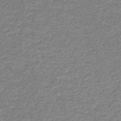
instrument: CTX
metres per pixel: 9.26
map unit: lHb
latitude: -45.0864
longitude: 60.7463
